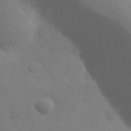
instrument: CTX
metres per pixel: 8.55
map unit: Nhu
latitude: 26.2523
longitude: -70.0633
